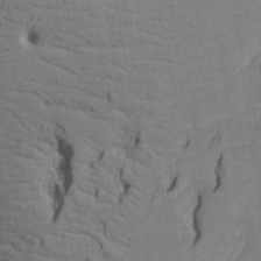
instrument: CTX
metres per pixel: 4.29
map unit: Aa
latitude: 17.5938
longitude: -143.0270
